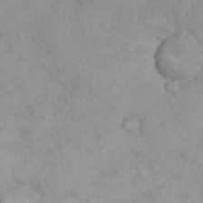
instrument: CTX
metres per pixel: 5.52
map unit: eHh
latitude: 25.3103
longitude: -64.8002
